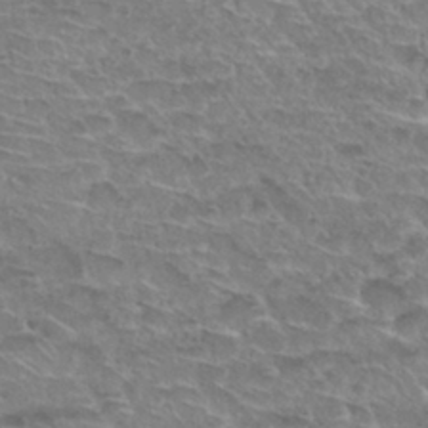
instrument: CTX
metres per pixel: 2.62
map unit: Nhu
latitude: 29.9906
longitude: -49.4237
